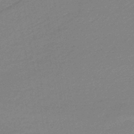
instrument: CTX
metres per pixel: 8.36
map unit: lHb
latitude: -37.3887
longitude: 58.0849
